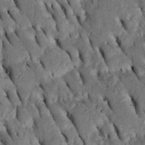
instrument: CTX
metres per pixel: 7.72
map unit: Htu
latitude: -2.2361
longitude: 151.2187
